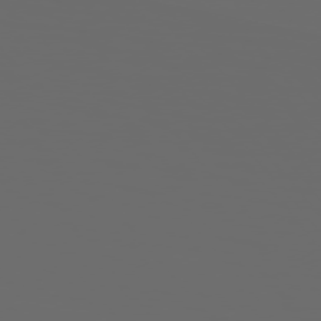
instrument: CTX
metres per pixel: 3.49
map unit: Hpe
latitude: 75.2348
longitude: -128.0255
